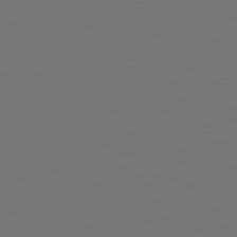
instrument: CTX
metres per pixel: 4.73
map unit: Hpe
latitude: 76.7813
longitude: -130.1200
